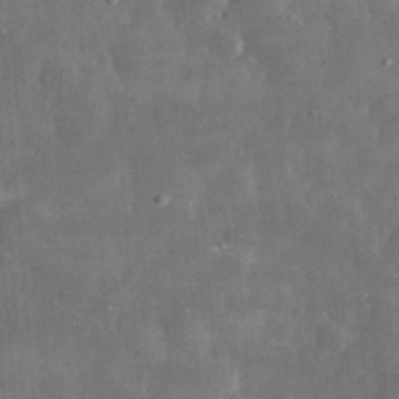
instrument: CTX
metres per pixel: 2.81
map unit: eHh
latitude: 31.6505
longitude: -71.3293
